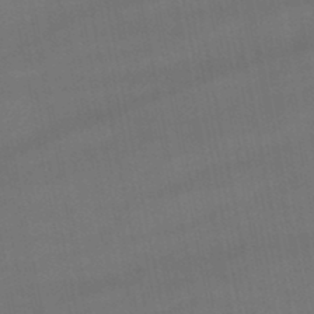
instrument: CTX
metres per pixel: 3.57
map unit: lHb
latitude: -47.5777
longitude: 73.6344
